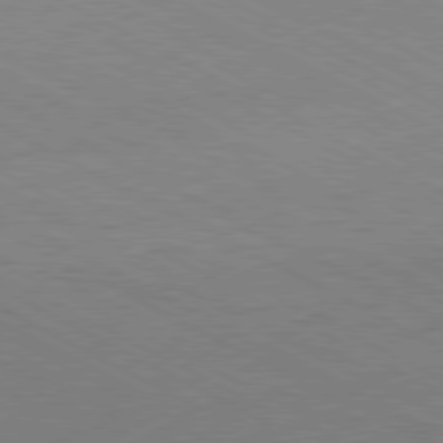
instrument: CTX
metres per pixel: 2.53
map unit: Hpe
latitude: -80.8030
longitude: 14.1228
